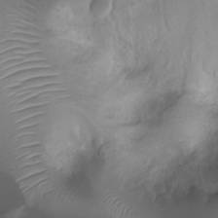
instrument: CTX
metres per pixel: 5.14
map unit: Ht
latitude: -8.8219
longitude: -21.1781
